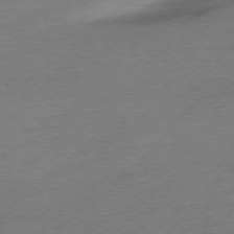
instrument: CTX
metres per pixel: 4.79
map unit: Hpe
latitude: -75.9556
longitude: -11.4804
